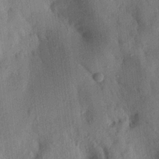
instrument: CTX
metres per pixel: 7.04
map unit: Aa
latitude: 20.6113
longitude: -147.3482
